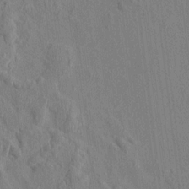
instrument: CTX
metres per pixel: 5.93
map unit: HNhu
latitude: 5.3293
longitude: -6.6113
